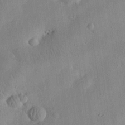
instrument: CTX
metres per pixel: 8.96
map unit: eHh
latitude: 25.2914
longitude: -69.0081
